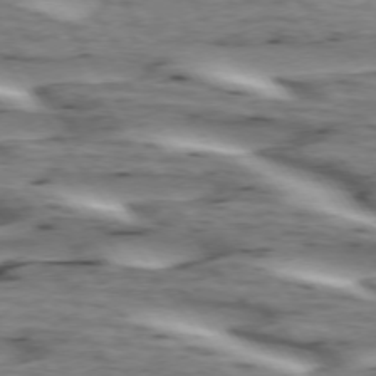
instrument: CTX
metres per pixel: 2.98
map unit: lApd
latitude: 73.2726
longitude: -53.7450
